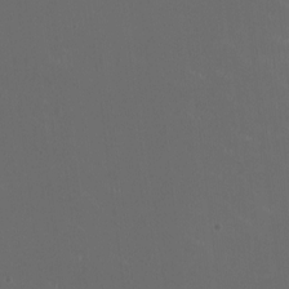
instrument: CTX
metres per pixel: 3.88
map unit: HNhu
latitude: 0.7057
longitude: -2.4979
